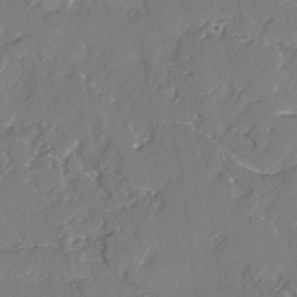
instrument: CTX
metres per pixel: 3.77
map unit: lAvf
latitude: -2.7652
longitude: -107.3860
